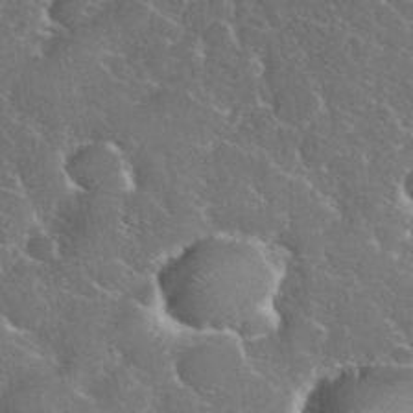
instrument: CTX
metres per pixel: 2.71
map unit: eHh
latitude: 37.5749
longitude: -60.9136
